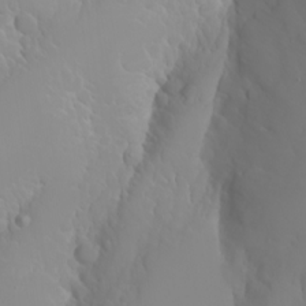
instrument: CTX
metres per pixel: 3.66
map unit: Nhu
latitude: -6.6140
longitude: -88.2145
